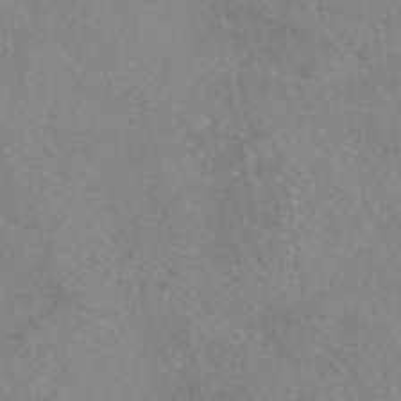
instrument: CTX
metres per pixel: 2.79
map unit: eAb
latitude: 48.6302
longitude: 111.4076
